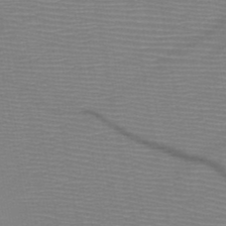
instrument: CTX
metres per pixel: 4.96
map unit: HNb
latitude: -48.1228
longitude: -44.8380
